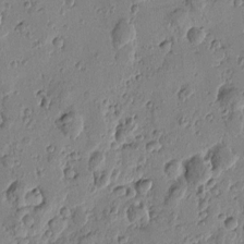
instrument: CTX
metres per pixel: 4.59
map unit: Htu
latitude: -1.2376
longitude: -177.3859
